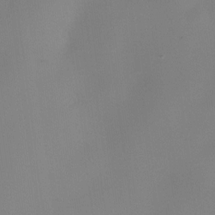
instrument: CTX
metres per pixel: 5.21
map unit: eHh
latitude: -23.5021
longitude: 14.8975
